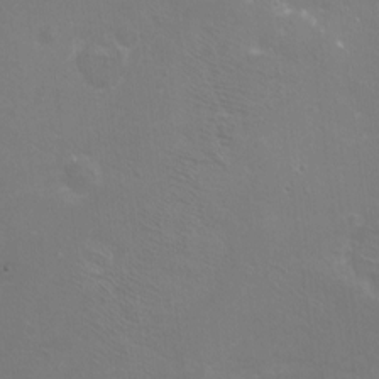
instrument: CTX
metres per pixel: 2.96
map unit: Ht
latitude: -14.5574
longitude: -40.7057
